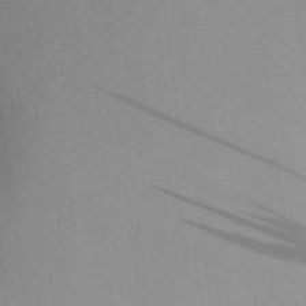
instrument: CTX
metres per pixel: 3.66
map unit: Aa
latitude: 22.4790
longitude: -147.0648
